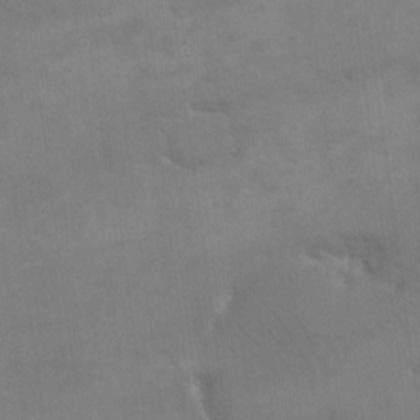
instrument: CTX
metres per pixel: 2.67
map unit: eHh
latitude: 17.9339
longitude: -66.3089
